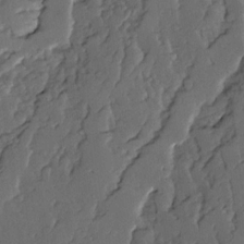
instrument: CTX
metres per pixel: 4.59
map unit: Ave
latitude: 14.3468
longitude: -135.9717
